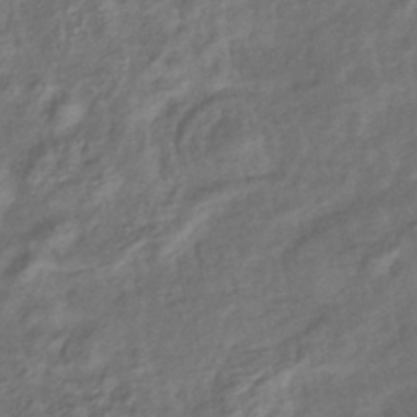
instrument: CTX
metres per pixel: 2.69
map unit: eHb
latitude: -39.5588
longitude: 78.7274
